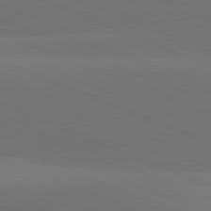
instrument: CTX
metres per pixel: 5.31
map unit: lApd
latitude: 81.6316
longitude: 136.1794
